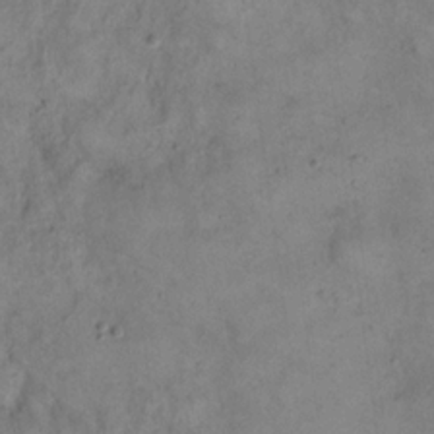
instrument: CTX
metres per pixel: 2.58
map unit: eHh
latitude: 20.9136
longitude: -60.1955
